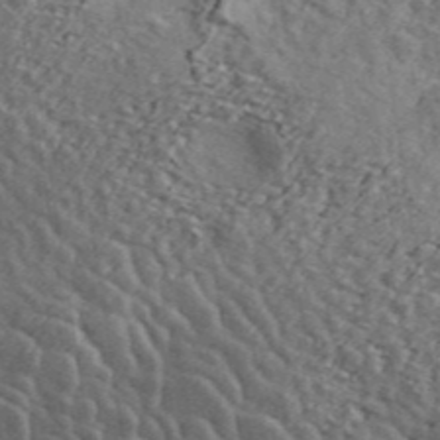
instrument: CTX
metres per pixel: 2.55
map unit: ANa
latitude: 43.8772
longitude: 46.1039
